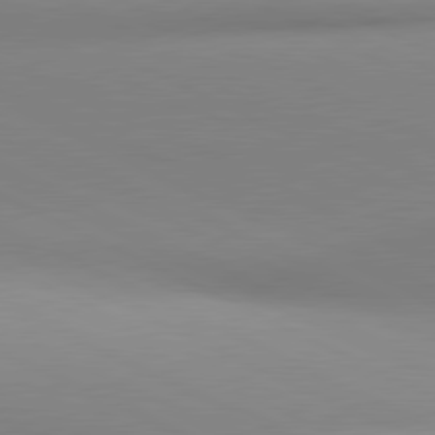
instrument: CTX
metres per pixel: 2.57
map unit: lApd
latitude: 80.9136
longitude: 143.7288
